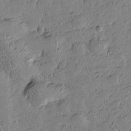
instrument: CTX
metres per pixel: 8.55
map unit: Htu
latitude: -2.9919
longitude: -175.7072
